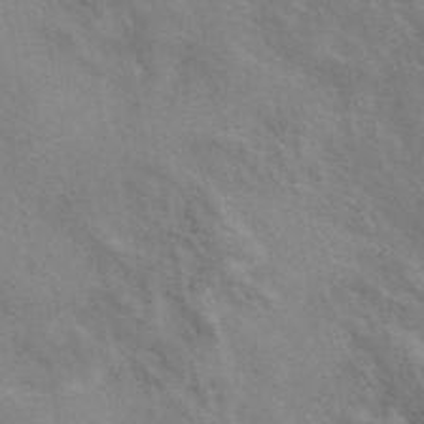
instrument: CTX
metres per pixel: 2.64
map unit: eAb
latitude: 41.8205
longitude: 107.7856
